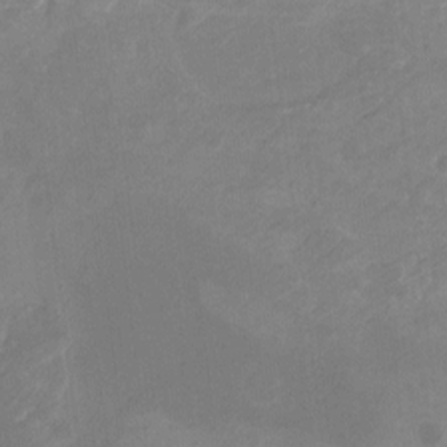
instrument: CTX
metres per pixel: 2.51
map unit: Hto
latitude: -7.4643
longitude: -39.6127
